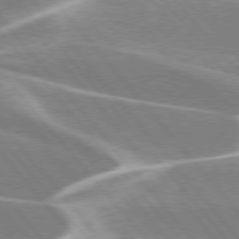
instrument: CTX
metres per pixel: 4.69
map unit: lApd
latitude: 76.1011
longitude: -63.0081
